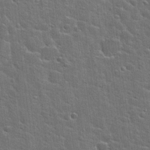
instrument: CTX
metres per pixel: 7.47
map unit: Hto
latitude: 23.0458
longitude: -44.3656
